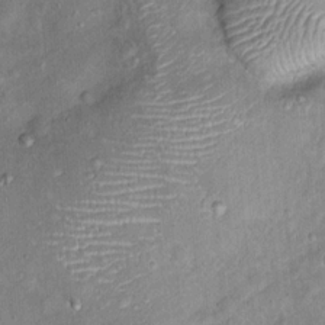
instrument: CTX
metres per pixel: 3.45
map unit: Ht
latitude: 14.7436
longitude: -40.8757
